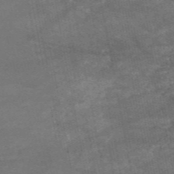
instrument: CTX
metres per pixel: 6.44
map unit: HNb
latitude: -55.2565
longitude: -40.3089
